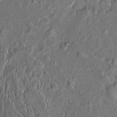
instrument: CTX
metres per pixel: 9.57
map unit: Htu
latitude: -3.8989
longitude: 157.8800
